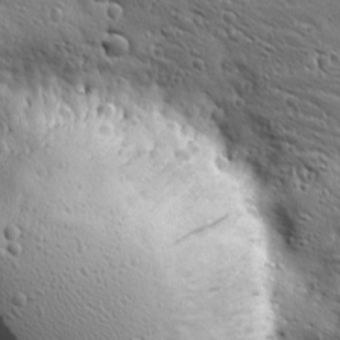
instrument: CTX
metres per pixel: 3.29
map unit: Ave
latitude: 19.4993
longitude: -137.1781
